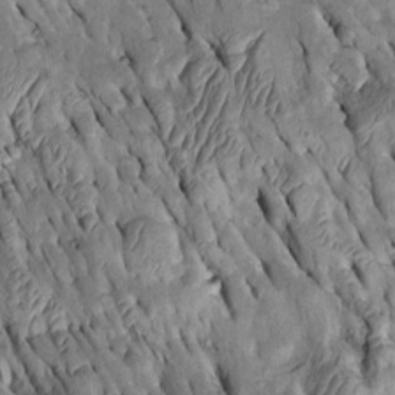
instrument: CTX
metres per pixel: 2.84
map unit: Htu
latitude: -2.4629
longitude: 150.5573
